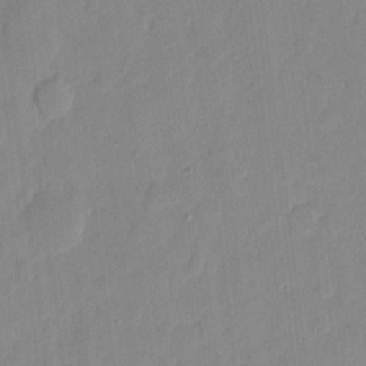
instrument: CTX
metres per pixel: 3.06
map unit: eHh
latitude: 6.0822
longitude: -72.5735
